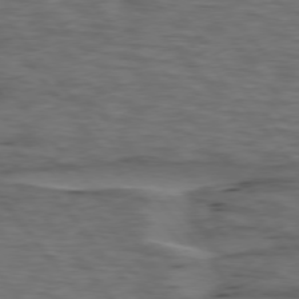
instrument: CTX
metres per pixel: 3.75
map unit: lApd
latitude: 75.9717
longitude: -70.7624
